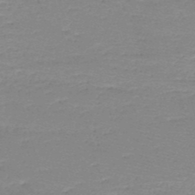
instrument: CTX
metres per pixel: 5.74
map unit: HNb
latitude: -49.0487
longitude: -42.2334
